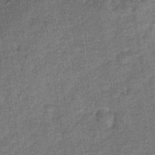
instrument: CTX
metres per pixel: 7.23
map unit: lHb
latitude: -39.8611
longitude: 74.2551
